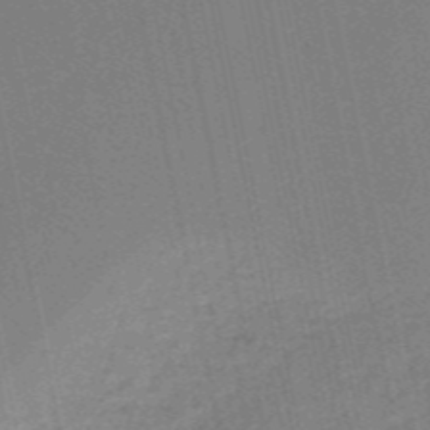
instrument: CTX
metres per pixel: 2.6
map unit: HNb
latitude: -54.4440
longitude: -45.3292
